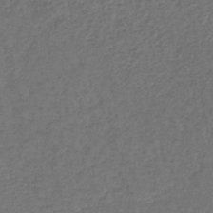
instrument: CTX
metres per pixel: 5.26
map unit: lHb
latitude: -39.5966
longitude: 62.3117
